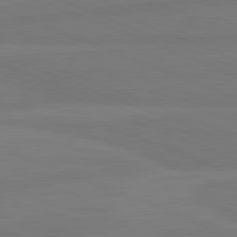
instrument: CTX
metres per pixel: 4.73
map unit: lApd
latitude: 81.8772
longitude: -179.9339
